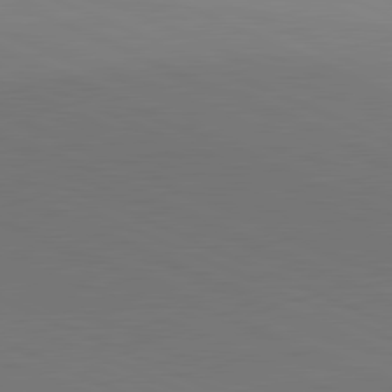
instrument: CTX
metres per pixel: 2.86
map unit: lApd
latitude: 81.7072
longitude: 144.5574
